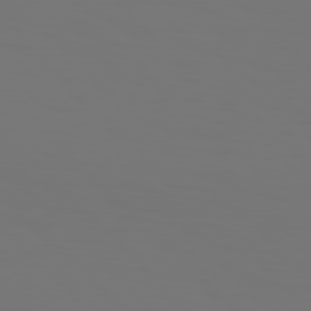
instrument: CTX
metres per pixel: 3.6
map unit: Hpe
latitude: 76.8569
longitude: -134.3089
